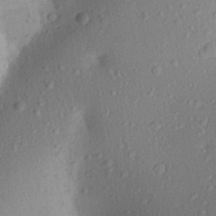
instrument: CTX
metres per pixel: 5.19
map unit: Aa
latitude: 23.1214
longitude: -147.3293
